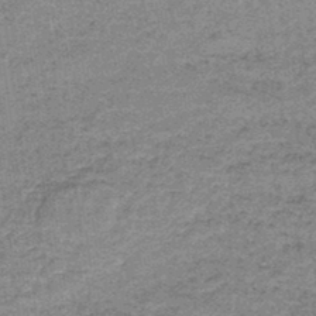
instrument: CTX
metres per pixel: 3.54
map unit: lHb
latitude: -44.1795
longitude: 66.5007
